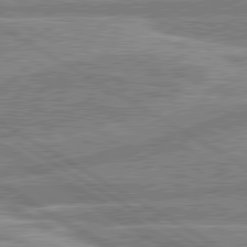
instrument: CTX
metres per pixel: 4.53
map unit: lApd
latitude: 80.5546
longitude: -170.2333
